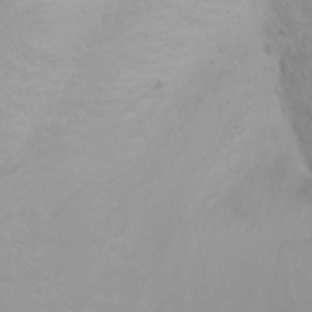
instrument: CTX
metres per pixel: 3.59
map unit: Nhu
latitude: -0.6519
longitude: -75.2915
